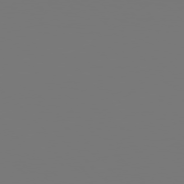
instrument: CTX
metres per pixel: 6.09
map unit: Hpe
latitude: 76.5545
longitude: -137.0081
